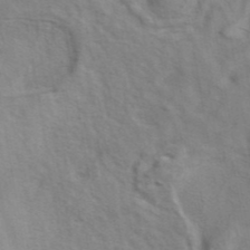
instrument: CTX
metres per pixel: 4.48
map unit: eAb
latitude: 41.2914
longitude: 104.6518
